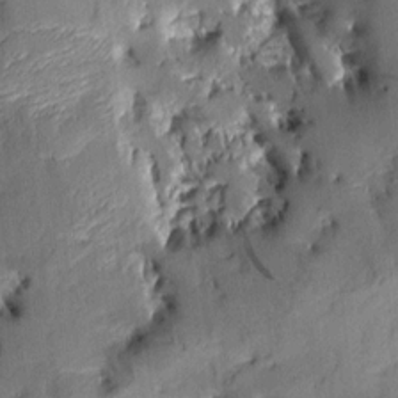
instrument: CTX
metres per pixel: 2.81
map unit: Aa
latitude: 8.3656
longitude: -142.8191
